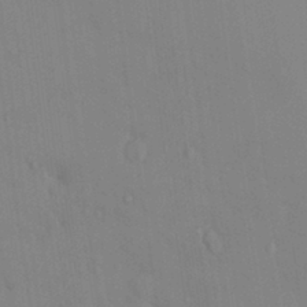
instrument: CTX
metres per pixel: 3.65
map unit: HNhu
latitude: 5.7639
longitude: 1.8612
